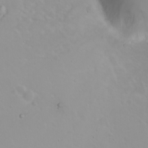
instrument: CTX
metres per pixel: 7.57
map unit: eHh
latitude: 2.0444
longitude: -54.8002
